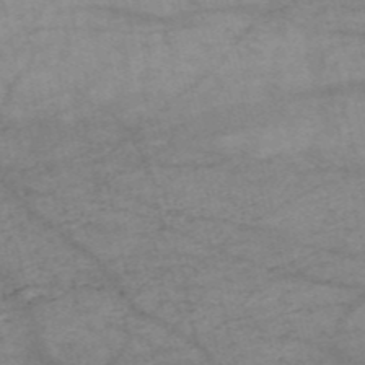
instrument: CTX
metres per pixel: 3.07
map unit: HNb
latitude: -54.3873
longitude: -44.8002
